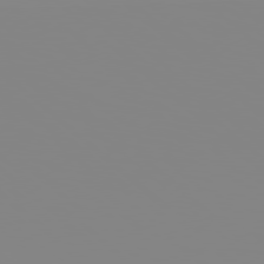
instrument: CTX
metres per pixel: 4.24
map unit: Hpe
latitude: 77.9528
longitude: -142.1011
